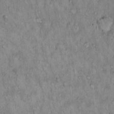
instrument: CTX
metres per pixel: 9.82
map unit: Hto
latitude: 14.9514
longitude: -59.3482
